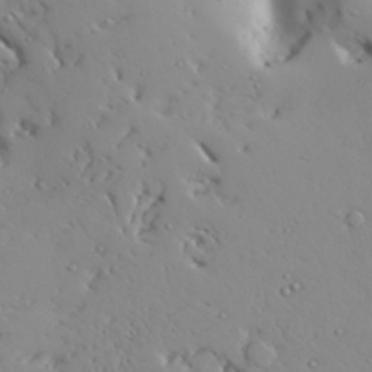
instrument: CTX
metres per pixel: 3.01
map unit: Aa
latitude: 31.8962
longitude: -132.8569
